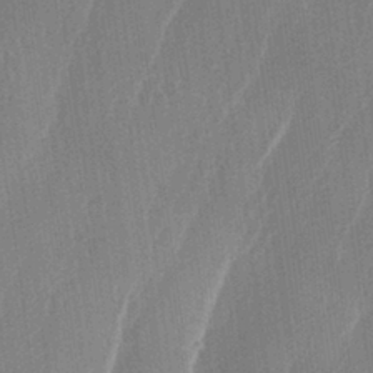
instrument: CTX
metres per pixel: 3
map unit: lAa
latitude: -5.2376
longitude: -129.1214
